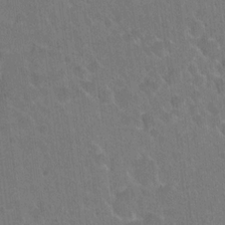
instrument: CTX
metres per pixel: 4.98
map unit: Hto
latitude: 18.2711
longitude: -39.8961
